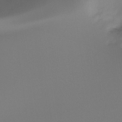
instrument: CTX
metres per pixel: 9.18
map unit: Ht
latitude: -14.7652
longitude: -51.3292
